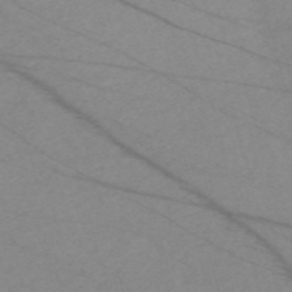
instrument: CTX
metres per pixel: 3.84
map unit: Nve
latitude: -58.7841
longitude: 61.5210
